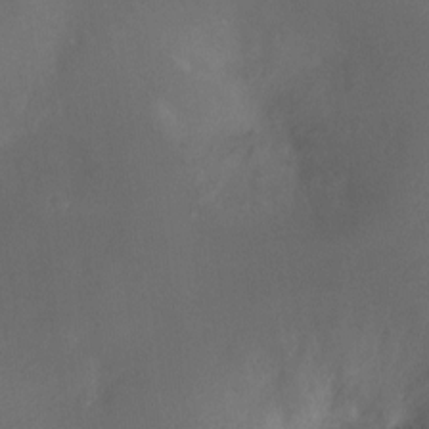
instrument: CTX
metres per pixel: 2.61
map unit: Ht
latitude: -9.2565
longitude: -31.4805
